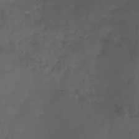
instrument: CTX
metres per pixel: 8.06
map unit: Nhe
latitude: -33.0298
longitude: -93.0458
